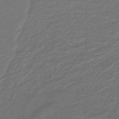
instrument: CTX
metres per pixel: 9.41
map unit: HNb
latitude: -43.4643
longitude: 52.0472
